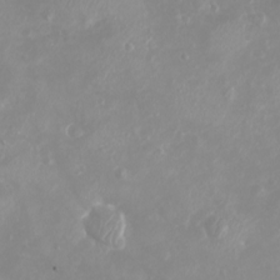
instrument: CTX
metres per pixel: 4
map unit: eHh
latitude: -4.0094
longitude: -75.0647
